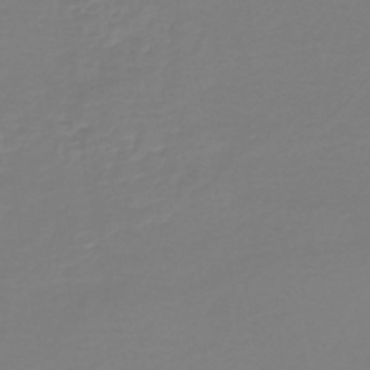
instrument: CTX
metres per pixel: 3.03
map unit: HNb
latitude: -46.2928
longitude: 54.5952
